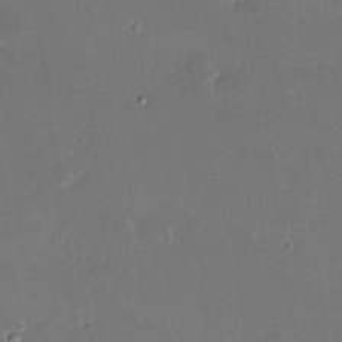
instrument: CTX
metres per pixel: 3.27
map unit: HNhu
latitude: 6.6301
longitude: 7.2376
